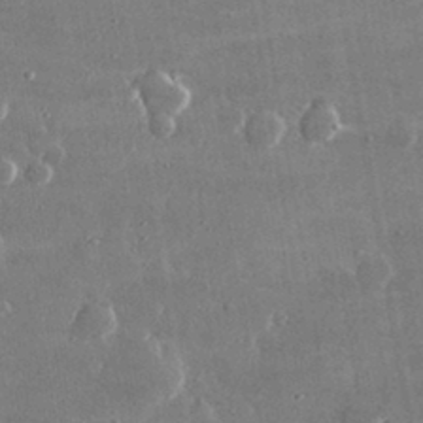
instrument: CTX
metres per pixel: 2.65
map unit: lHvf
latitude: 31.1970
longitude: -91.2159
